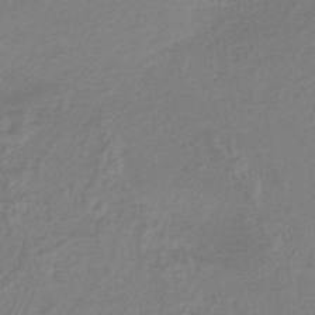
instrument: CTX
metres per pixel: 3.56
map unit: HNb
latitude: -37.2753
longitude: 56.7652
